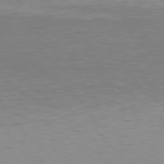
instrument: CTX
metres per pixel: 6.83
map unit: Hpe
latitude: 78.3279
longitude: -135.2348
